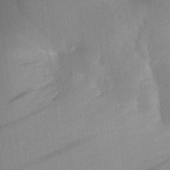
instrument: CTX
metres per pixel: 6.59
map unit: Aa
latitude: 22.2711
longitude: -147.0648
